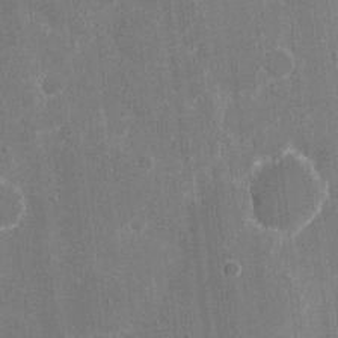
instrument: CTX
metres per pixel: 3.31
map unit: eHh
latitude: 7.1214
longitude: -67.8016
